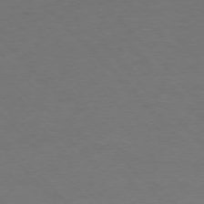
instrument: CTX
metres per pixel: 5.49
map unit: Ap
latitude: -77.1620
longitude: -71.7449
